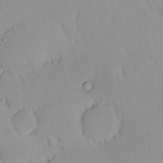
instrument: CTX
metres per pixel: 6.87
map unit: eHh
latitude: -1.5211
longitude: 20.0094
